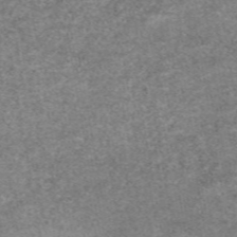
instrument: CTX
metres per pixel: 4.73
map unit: eAb
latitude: 49.2159
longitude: 105.7666
